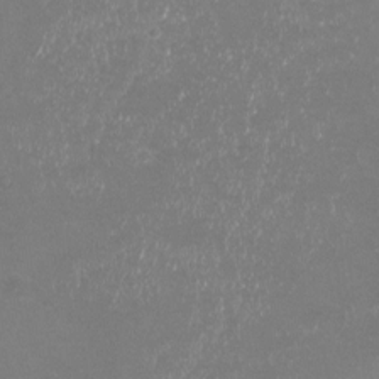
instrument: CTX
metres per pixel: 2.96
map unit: Nhu
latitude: -22.2551
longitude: -57.3670
